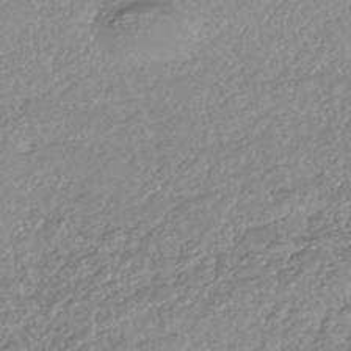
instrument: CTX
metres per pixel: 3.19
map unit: HNhu
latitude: -44.3306
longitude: 95.3509
